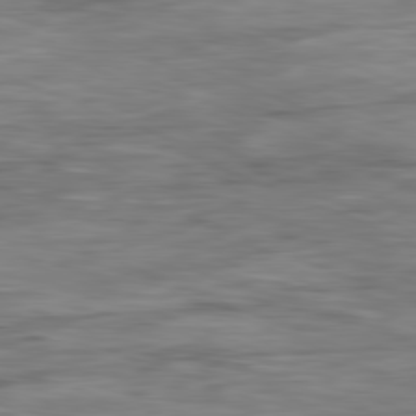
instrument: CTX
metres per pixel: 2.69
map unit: Ap
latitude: -81.5966
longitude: -80.4790
